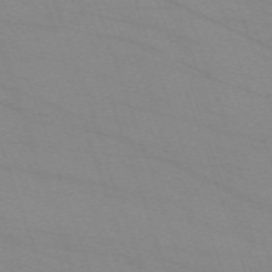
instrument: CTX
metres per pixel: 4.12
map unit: eHh
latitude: -64.2173
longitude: 52.8785
